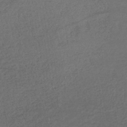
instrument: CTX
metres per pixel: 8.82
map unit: lHb
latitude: -41.3509
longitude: 69.2564
